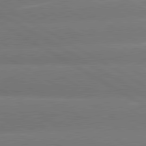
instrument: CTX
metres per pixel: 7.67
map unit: lApd
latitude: 80.4979
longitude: -146.1578
